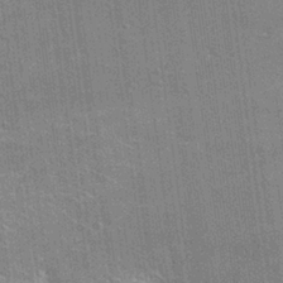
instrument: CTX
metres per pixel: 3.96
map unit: Hto
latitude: 26.1767
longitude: -43.1025
